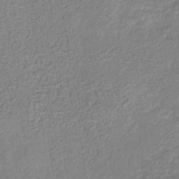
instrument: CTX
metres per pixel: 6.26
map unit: eHb
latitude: -32.0283
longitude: 74.2740
